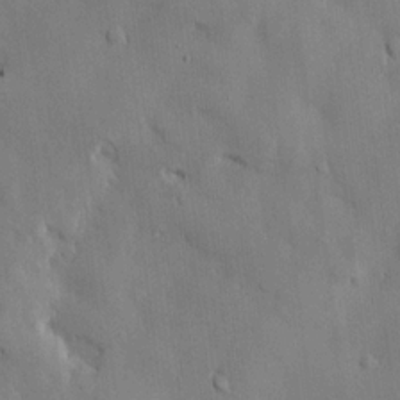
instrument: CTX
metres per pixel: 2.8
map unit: HNhu
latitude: 14.8569
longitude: 11.8611
